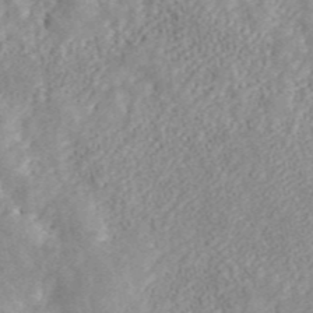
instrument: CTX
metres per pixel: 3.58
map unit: ANa
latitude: 45.3104
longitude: 24.8219
